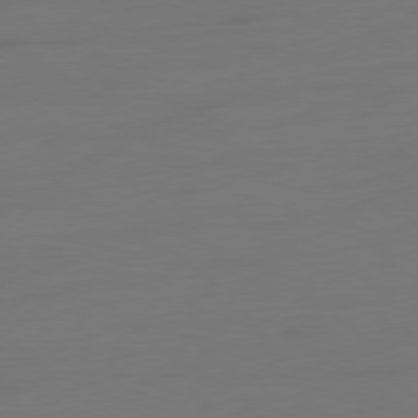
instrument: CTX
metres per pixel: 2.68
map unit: Ap
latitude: -79.5210
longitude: -65.8394
